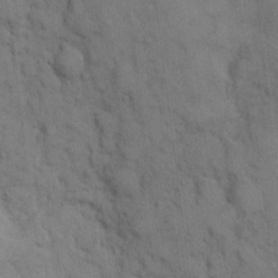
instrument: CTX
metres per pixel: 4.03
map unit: Hto
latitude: 9.8772
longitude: -61.1403
